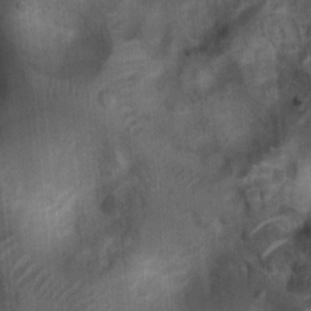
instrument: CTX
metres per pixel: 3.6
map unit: Nhu
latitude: 6.4034
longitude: -23.1970
